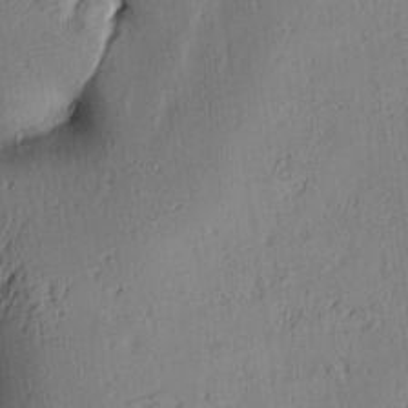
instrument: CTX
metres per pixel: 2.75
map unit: lAa
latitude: 5.8205
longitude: -114.5734
